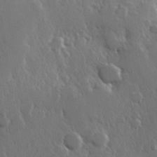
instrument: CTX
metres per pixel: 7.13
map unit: Hve
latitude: 26.6302
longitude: 150.2739
